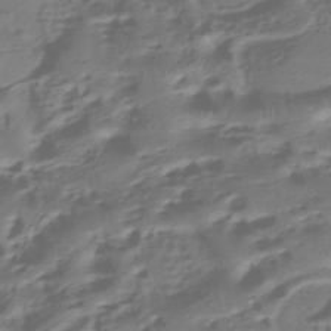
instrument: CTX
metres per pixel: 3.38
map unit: HNhu
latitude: -42.7085
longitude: 102.3495
